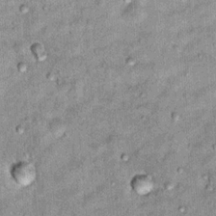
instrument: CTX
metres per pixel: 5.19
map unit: Hto
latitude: 14.3468
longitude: -35.1781
